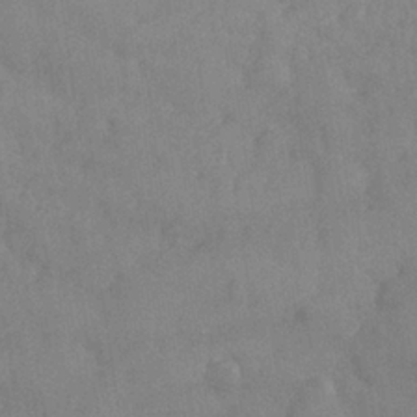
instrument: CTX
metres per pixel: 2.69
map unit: Nhe
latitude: -36.5007
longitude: -177.2915
